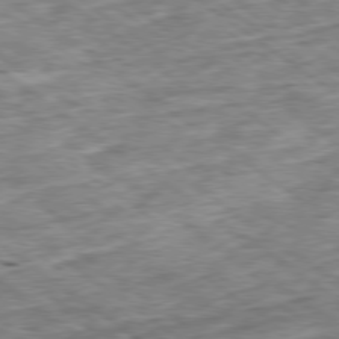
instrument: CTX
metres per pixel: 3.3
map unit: Ap
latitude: -79.2565
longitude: -87.8016
